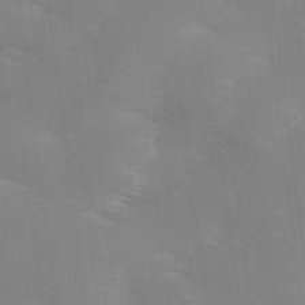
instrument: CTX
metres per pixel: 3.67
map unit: Ave
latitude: 0.5357
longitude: -114.4978
